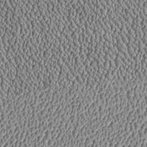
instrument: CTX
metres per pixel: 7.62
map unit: Htu
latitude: -6.9541
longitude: 156.5574
